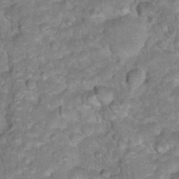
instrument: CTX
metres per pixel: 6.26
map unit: Hto
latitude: 18.5734
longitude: -35.8205
